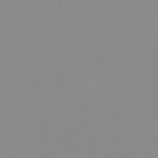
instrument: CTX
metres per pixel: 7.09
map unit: Nve
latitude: -56.5007
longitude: 52.0472
